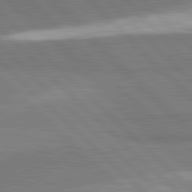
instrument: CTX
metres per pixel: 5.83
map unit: lApd
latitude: 81.9150
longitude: 162.5762
